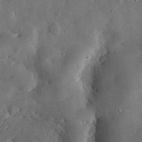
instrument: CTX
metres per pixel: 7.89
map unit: lHvf
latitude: 32.0255
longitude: -84.3467
